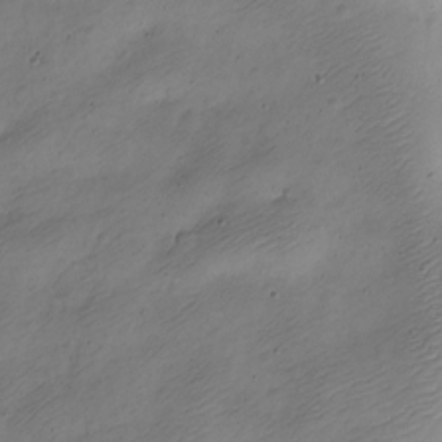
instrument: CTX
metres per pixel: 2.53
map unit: Nve
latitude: -23.6722
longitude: 106.3118
